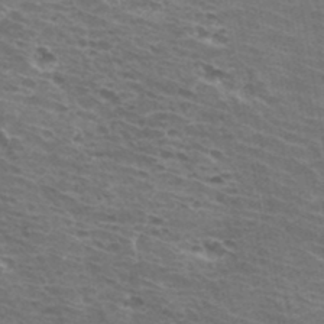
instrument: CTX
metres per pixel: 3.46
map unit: Hto
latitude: 32.4790
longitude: -41.2914
